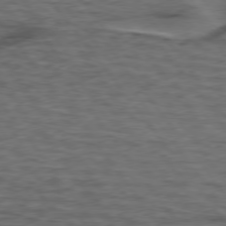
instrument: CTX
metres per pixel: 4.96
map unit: lApd
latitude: 75.8583
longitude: -70.2900
